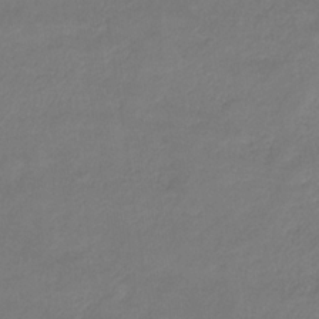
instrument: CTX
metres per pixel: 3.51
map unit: eHb
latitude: -33.1620
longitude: 71.9556
